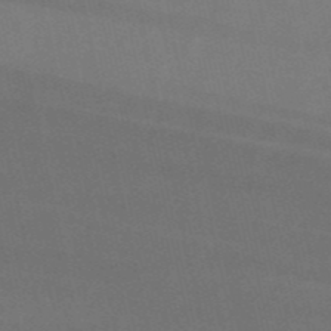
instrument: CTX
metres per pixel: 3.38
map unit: HNb
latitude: -53.7477
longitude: -42.3845
